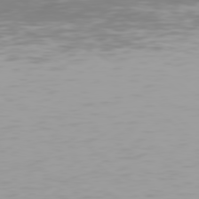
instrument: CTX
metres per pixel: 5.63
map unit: Hpe
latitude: 78.1011
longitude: -137.8395
